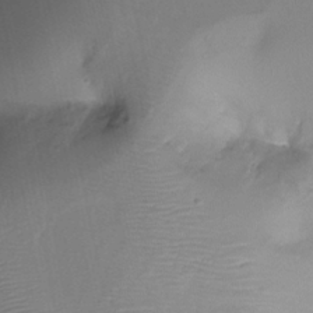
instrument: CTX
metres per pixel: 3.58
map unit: Ht
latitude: -17.7100
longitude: -44.4790
